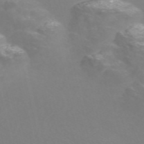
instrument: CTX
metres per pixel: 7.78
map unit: Nve
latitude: -56.4062
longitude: 52.4062
